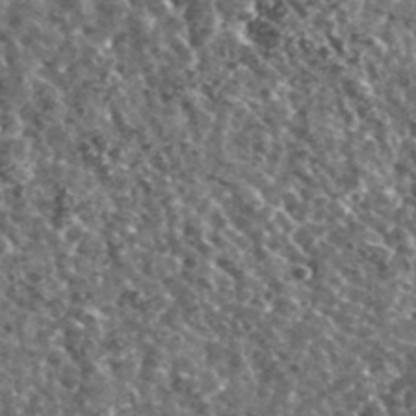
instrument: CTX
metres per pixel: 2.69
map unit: Ave
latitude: 40.3089
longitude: -105.9528
